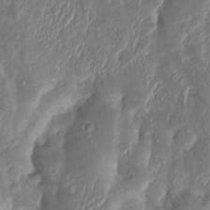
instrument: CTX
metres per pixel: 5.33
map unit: Htu
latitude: 0.9891
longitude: 146.8408
